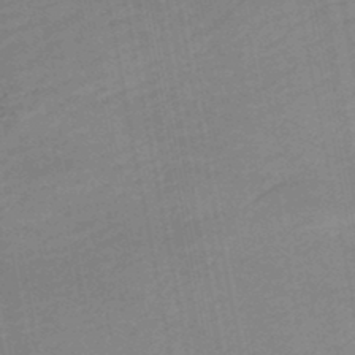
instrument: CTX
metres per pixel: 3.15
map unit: HNb
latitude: -48.1228
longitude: 58.1983
